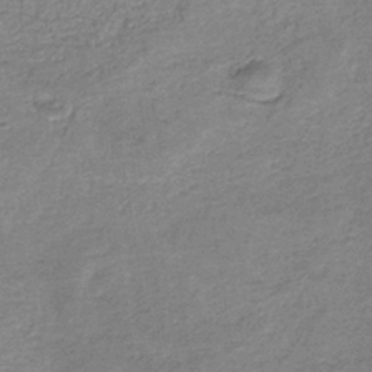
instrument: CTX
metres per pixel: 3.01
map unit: HNb
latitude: -36.5951
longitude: 51.4643
